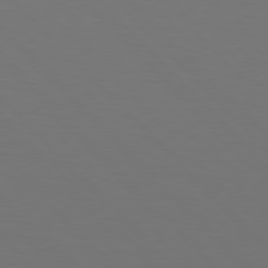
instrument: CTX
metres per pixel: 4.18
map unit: Hpe
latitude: 77.2537
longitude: -167.4426
